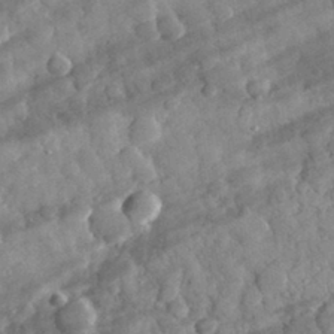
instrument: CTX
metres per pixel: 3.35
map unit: eHh
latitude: 31.7072
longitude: -69.5371
